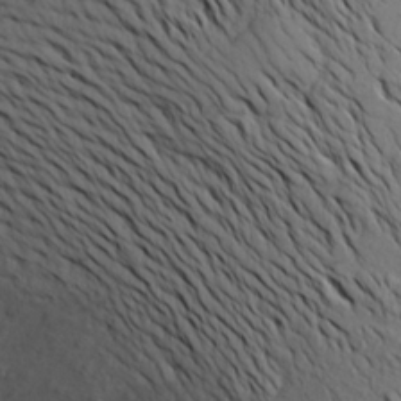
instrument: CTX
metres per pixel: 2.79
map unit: Aa
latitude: 23.1403
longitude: -146.5546
